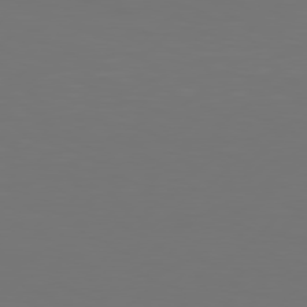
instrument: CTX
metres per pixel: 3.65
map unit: Hpe
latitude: 77.8772
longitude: -138.4790
